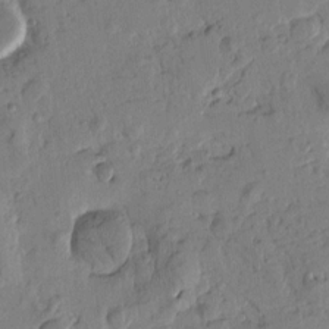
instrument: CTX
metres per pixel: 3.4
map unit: Htu
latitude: -0.7086
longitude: -176.9136
